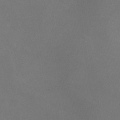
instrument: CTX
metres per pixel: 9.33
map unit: lHb
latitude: -38.7274
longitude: 74.3685
